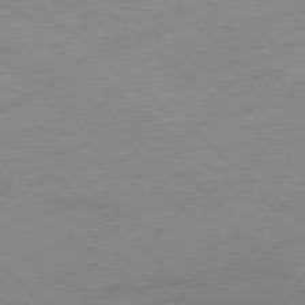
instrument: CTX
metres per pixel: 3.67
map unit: Hpe
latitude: -78.5384
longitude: -17.7072
